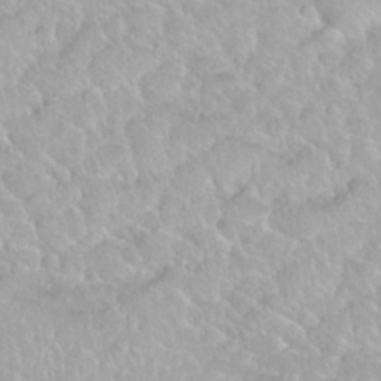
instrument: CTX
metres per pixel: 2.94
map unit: Nhu
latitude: 27.9150
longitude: -53.6505
